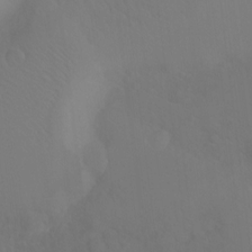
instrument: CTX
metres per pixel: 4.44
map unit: Ht
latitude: -9.8422
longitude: -46.0822
